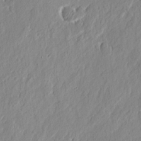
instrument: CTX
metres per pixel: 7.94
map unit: eHh
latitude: 3.2348
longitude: -77.8205
